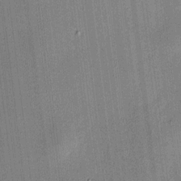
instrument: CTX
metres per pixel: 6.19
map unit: HNhu
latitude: 7.9528
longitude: 13.3888
